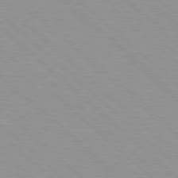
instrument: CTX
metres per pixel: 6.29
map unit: Hpe
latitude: 77.8772
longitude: -153.8206
